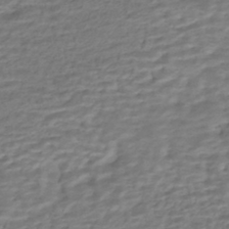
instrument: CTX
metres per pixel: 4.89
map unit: HNhu
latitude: -43.2187
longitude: 101.2942
